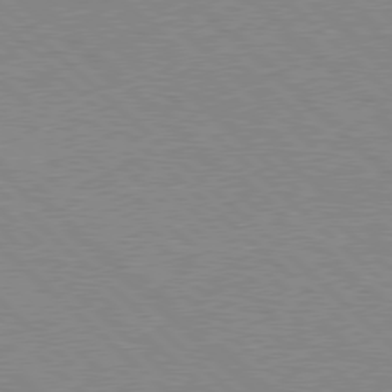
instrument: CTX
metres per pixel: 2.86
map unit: Hpe
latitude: 77.6127
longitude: -172.2711
